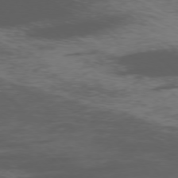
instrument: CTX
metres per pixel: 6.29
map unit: Ap
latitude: -76.8408
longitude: -66.8191
